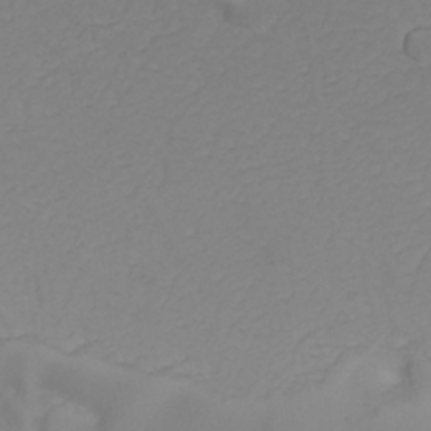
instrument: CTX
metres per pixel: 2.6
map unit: eHh
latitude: 26.1767
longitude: -64.5924
